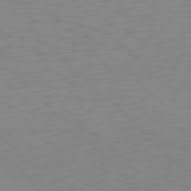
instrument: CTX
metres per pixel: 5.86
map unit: Ap
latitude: -76.0850
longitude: -77.8394
